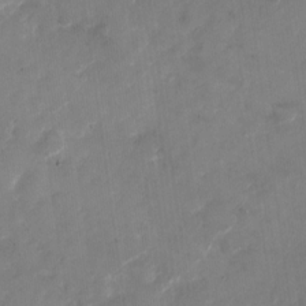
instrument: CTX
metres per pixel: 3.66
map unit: Nhu
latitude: -27.4076
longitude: -74.6113
